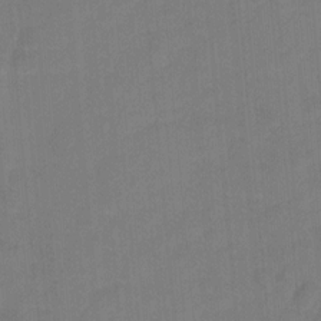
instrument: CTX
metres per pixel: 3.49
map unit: Hto
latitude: 5.0269
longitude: -31.1970
